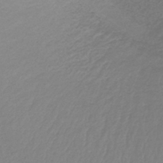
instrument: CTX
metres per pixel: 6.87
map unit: lHb
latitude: -41.7100
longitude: 59.5399
